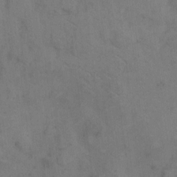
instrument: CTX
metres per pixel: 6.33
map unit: eHh
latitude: 9.4615
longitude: -62.9892
